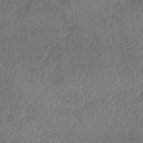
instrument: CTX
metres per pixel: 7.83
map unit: eHh
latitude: -43.1053
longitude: 121.5399
